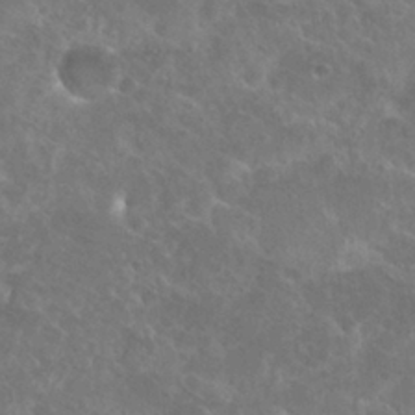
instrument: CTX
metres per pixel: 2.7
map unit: Hto
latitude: 27.3104
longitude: -38.2900
